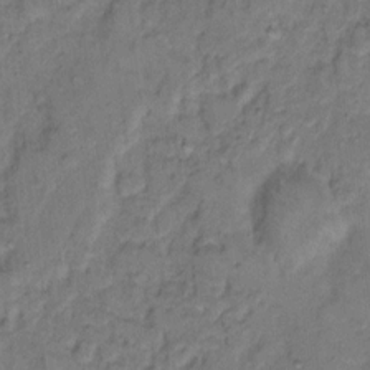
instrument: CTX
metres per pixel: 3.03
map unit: eHh
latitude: 8.8758
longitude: -62.2145
